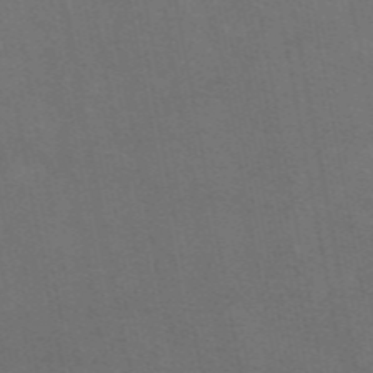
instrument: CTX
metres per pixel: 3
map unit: eAb
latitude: 47.7261
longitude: 116.6707
